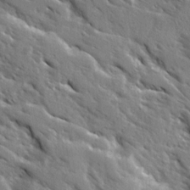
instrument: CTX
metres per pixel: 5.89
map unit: Ave
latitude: 16.1011
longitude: -130.7814
